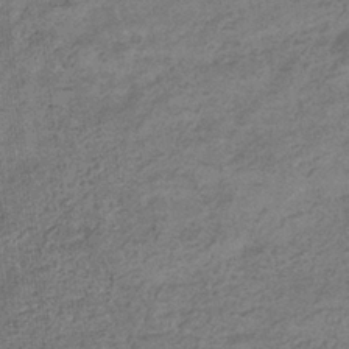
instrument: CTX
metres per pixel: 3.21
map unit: eHb
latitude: -36.0094
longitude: 80.2173
